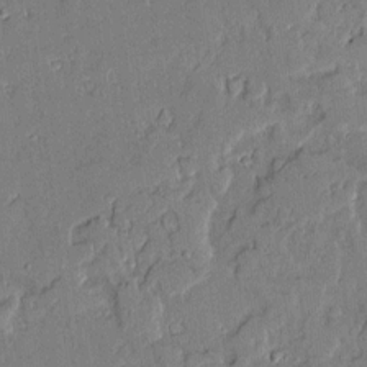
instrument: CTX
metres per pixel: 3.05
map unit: Aa
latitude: 11.1403
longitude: -129.0269
